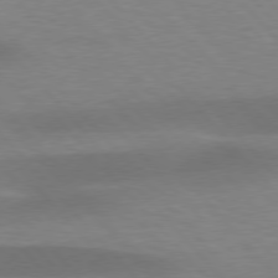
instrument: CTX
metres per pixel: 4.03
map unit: lApd
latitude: 76.9324
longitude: -58.6868
